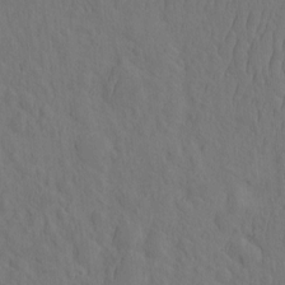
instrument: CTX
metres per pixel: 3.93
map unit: eHh
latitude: -2.5384
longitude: 18.0283
